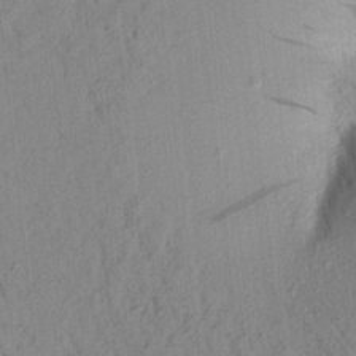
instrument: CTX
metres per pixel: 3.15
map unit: Aa
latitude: 23.4237
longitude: -147.8773
